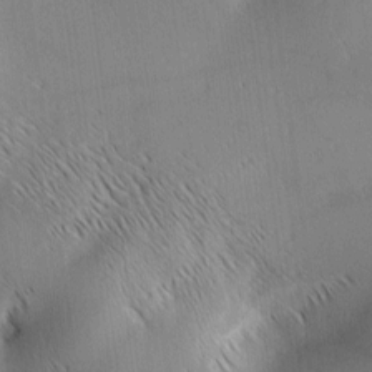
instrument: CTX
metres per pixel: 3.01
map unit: Ave
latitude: 1.8394
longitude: -115.0080
